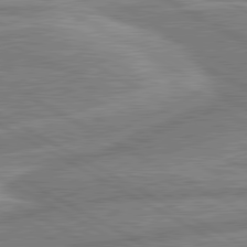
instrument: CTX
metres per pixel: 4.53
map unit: lApd
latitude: 80.5357
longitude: -171.2915
